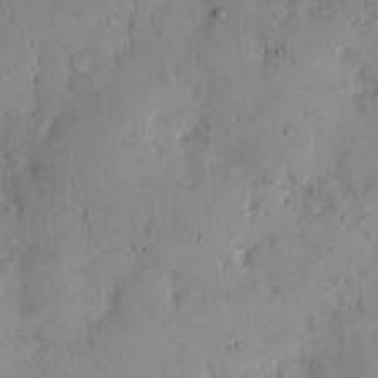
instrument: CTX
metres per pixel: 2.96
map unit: eHh
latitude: 11.8206
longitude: -62.1956
